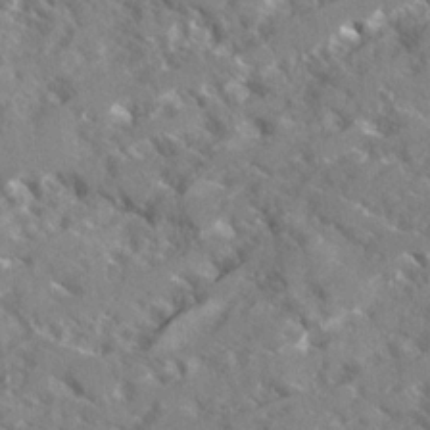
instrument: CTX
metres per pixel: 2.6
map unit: Ave
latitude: 18.2900
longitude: -130.1389
